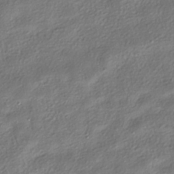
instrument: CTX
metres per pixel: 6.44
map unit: HNhu
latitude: -40.2739
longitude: 101.5588
